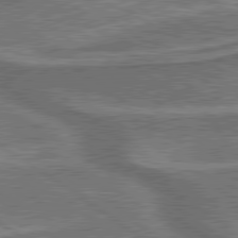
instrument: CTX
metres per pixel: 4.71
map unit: lApd
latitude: 79.8961
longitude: 173.7288
